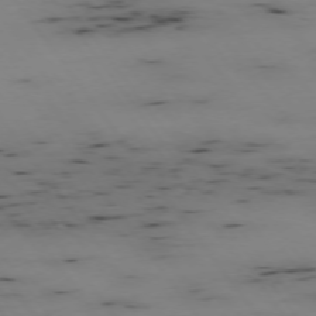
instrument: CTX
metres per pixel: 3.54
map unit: Hpe
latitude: -74.6519
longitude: 2.9919
